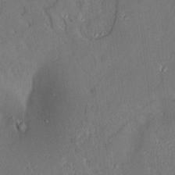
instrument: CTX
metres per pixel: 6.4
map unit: Aa
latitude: 14.9703
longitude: -148.1578
